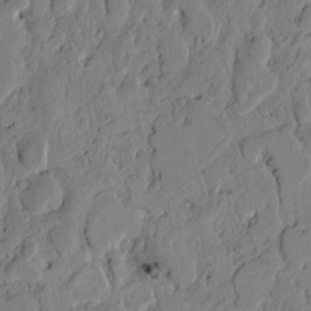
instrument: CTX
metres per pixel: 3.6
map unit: Htu
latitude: -2.5762
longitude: 167.1431
